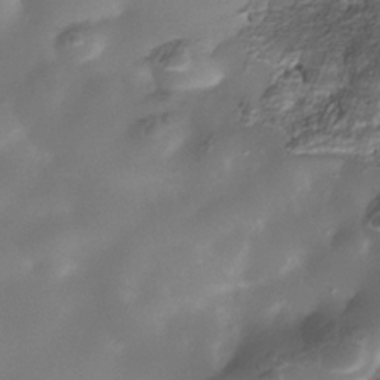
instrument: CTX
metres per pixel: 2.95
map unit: Nhe
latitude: -36.6329
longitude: -117.5749
